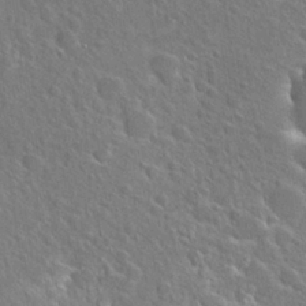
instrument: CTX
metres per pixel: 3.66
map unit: Hto
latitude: 25.8016
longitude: -45.3670
